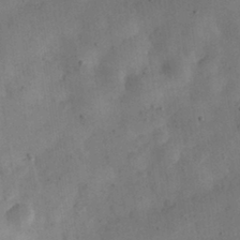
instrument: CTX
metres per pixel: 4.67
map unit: eHh
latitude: 30.8380
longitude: -73.2537
